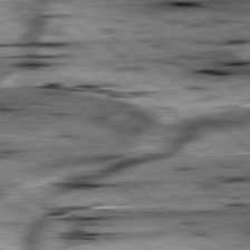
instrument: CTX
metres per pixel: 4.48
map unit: lApd
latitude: 79.3860
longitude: -48.0255
